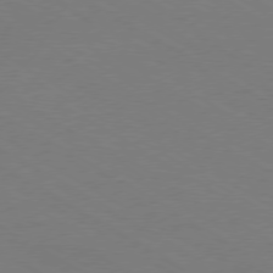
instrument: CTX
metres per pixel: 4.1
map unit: Ap
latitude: -76.4062
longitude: -76.7435
